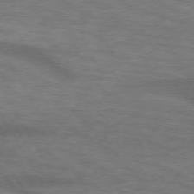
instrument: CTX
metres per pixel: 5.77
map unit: lApd
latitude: 73.7261
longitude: -55.8961
